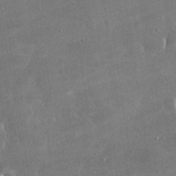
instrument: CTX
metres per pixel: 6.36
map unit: lHvf
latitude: 30.9703
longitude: -93.6127
